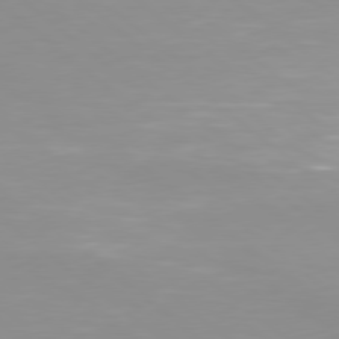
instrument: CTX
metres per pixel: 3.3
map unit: Hpe
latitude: 78.1389
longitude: -141.9906
